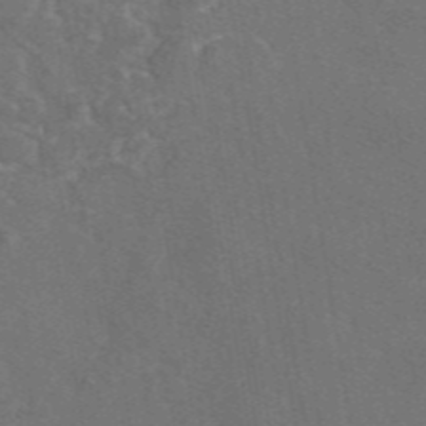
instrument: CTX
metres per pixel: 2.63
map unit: eAb
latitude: 46.3845
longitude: 109.5777
